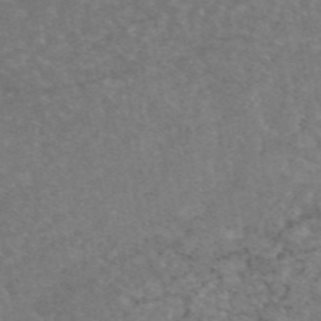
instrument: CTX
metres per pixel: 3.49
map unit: eAb
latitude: 45.9528
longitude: 115.5399
